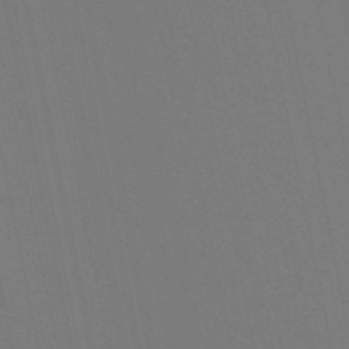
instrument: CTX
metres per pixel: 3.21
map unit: eHb
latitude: -50.2173
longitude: 75.2943
